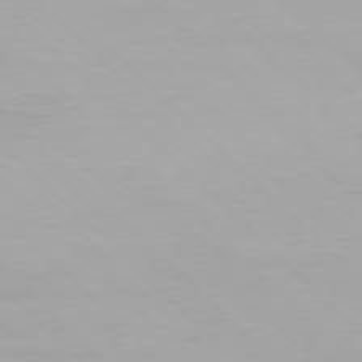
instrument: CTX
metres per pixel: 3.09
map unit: Hpe
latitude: 77.3292
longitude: -164.6490
